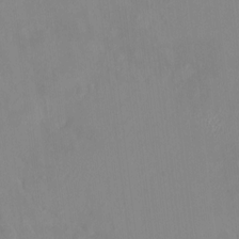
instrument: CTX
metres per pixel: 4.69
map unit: HNhu
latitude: 6.9514
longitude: 2.3873
